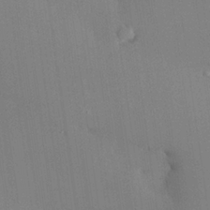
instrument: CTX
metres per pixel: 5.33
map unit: Hve
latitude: 24.8191
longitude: -91.8205
